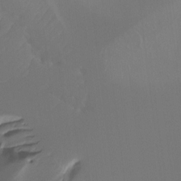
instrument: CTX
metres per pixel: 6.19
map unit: Ht
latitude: -15.8990
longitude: -44.3467
